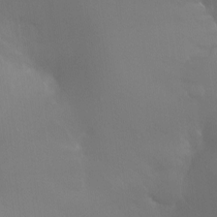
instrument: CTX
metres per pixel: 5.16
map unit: Ht
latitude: -12.2929
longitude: -44.9325
